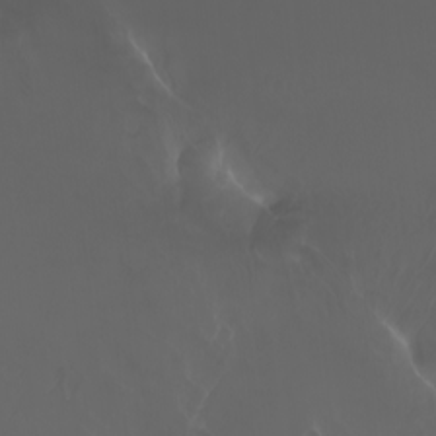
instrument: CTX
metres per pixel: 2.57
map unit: Nhu
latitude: -5.5588
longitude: -91.1025
